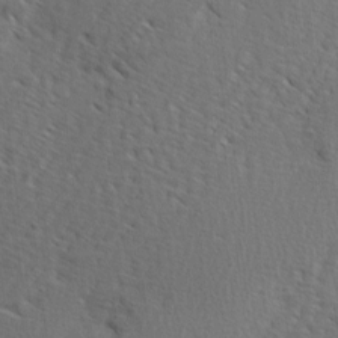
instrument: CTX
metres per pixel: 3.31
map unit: Ave
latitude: 2.7057
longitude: -110.7813
